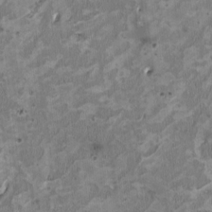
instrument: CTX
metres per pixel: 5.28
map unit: HNhu
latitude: 2.7057
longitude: -3.8205
